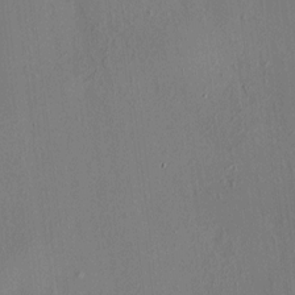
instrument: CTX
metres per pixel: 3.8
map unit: HNhu
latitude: 7.7072
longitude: 14.8408
